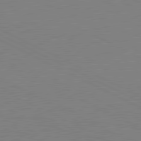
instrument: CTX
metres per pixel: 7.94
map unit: lApd
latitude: 80.9892
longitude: 150.2739
